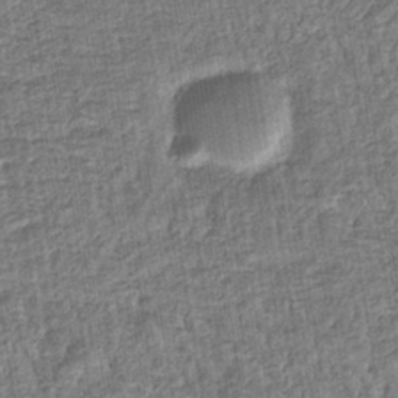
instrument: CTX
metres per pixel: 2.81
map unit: eHb
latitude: -36.5007
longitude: 79.7288
